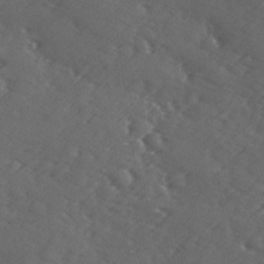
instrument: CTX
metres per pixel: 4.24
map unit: Ave
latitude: -9.5777
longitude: -118.9891
